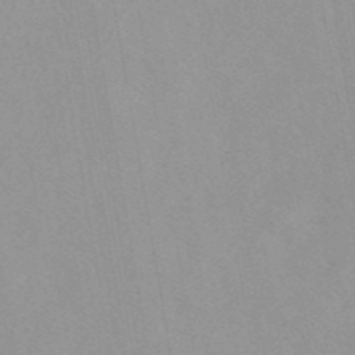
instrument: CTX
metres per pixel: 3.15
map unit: eAb
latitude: 44.2144
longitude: 115.6911
